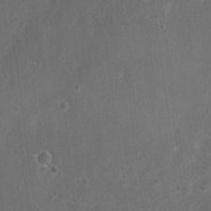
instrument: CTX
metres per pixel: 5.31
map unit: Nhu
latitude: 0.8947
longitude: -15.5183
